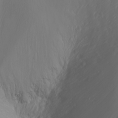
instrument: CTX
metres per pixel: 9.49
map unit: Nhu
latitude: -7.0675
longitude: -90.0633
